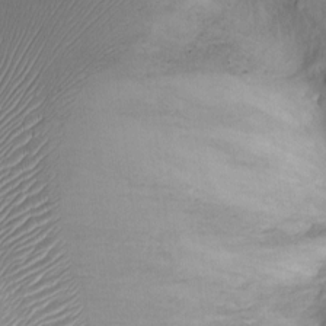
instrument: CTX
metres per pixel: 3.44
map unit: Ht
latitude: -2.3873
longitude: -14.5546
